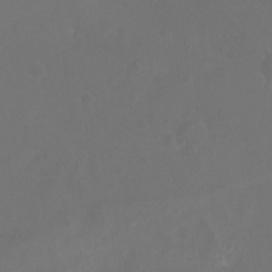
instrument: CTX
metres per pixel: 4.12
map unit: Nhu
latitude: -16.7086
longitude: -57.1025
